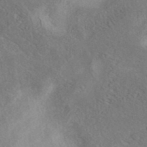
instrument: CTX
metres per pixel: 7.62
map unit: eAb
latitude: 40.8946
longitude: 103.3321
